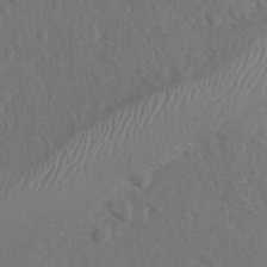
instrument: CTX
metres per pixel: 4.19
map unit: Ht
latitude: 5.3671
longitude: -29.6127
